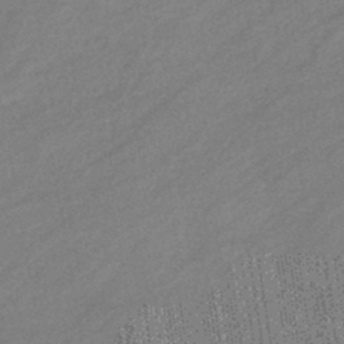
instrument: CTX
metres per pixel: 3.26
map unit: eHb
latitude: -40.0850
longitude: 82.5196
